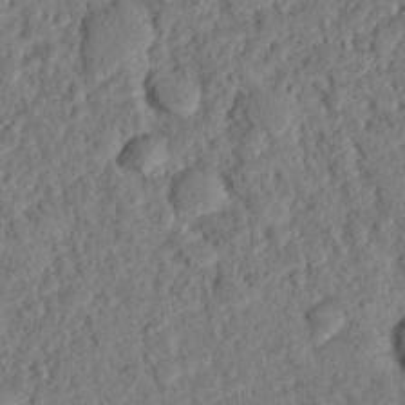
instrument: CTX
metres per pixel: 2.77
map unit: eHh
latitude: 25.4993
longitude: -81.2537
